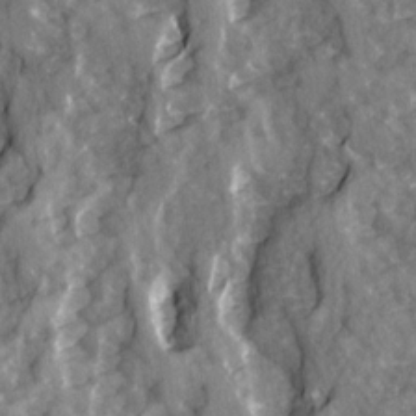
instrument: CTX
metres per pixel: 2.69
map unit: Ave
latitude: 15.0459
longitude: -131.6694
